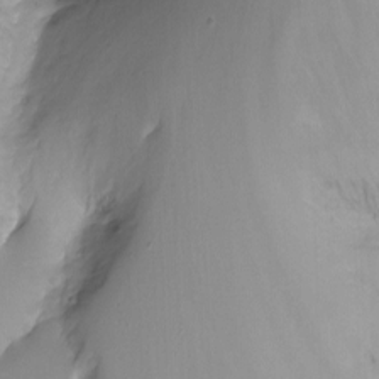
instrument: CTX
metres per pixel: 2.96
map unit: Nhu
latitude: -13.4832
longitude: -62.5924
